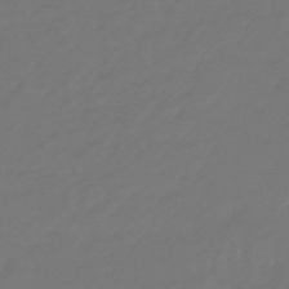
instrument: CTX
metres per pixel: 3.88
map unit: eHb
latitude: -47.1431
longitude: 81.8800
